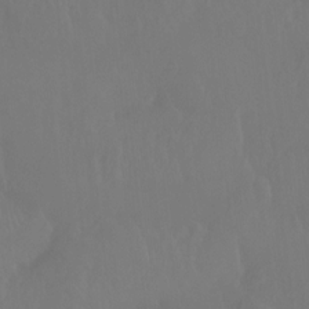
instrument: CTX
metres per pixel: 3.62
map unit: Htu
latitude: -14.1039
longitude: -47.4805
